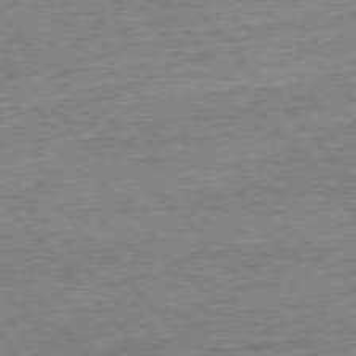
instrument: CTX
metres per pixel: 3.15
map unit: Ap
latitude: -77.2187
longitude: -96.0822
